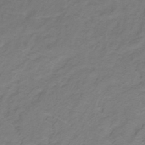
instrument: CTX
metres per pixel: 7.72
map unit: lHb
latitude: -31.3887
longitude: 65.7100
